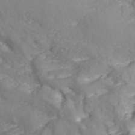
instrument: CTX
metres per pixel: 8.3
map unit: ANa
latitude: 40.8946
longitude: 54.2740
